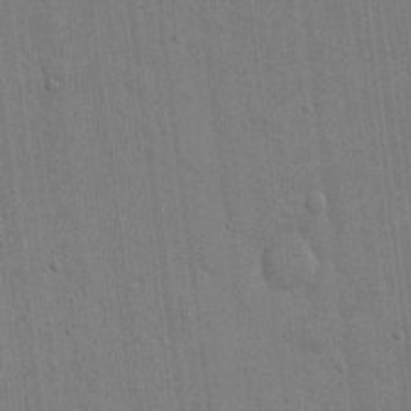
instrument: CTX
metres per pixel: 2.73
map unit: eHh
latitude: 14.9325
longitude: -68.8758
